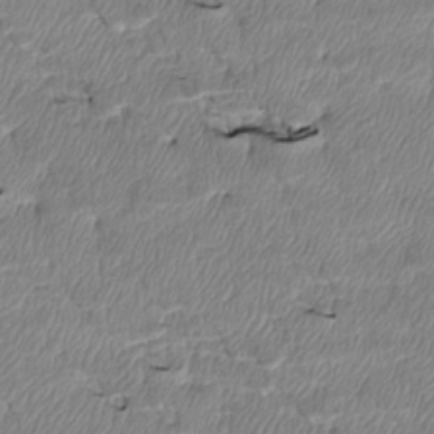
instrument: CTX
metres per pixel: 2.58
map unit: Htu
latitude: 4.0822
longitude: 152.0472
